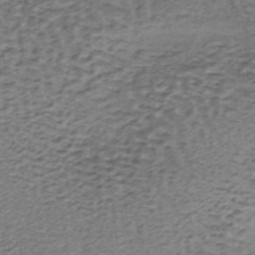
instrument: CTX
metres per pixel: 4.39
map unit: lHb
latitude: -37.2565
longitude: 60.5952
